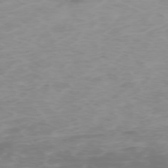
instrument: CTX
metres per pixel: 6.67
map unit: Hpe
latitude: -73.5210
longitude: 4.1794
